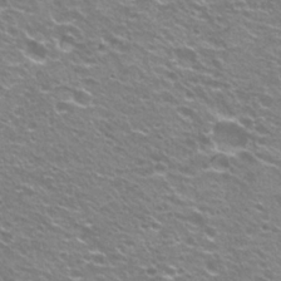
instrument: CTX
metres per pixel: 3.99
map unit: Hto
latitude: 23.0269
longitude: -32.3467
